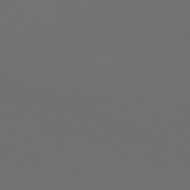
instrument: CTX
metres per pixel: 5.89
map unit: Hpe
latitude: -81.9178
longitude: 20.9352
